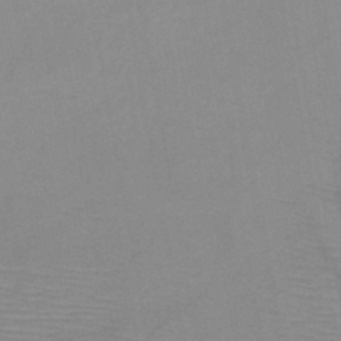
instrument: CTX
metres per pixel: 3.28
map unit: HNb
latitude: -47.2565
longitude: -40.9891
